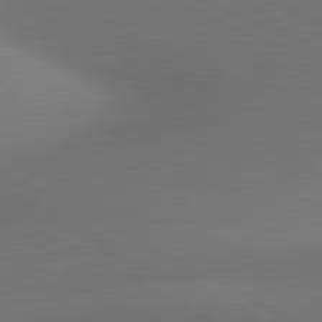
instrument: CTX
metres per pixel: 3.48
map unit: lApd
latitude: 81.1025
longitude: 133.0487
